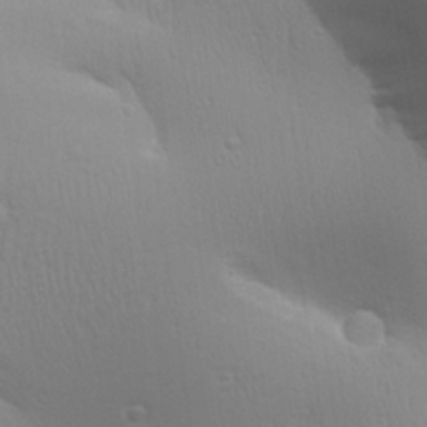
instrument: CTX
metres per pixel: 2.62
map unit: Aa
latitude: 26.1578
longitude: -136.6302
